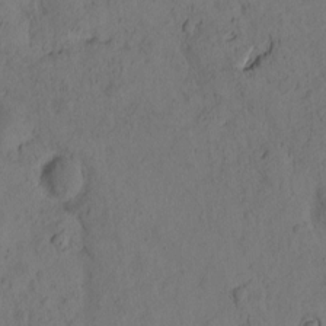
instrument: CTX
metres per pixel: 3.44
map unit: eHh
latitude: -1.1809
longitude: 16.6519
